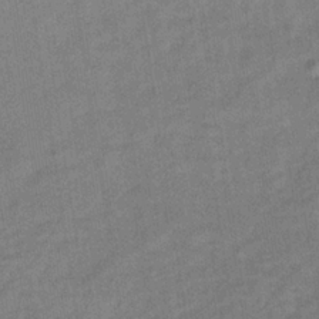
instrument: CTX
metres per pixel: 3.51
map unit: lHb
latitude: -33.7856
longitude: 65.4266
